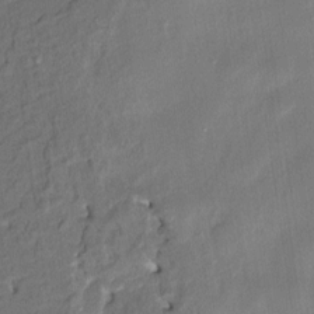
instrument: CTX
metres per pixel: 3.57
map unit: HNhu
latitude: 3.4615
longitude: -7.6316
